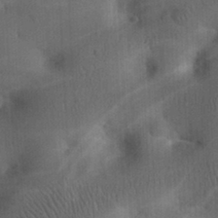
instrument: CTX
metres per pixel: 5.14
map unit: eHh
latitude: 25.6316
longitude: -65.1970
